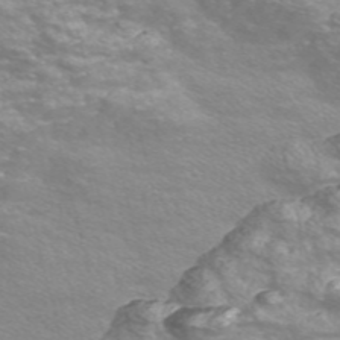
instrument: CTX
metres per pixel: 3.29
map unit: Nve
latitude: -56.3117
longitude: 53.1809
